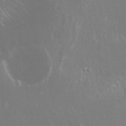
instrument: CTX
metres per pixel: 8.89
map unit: Hto
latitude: 18.6868
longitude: -56.9135
